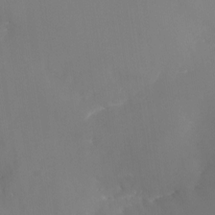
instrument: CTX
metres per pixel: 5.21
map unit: Nhu
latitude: -23.5588
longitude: -71.0836
